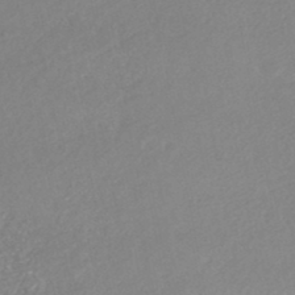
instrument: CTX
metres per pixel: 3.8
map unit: HNhu
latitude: -46.5007
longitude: 97.8989
